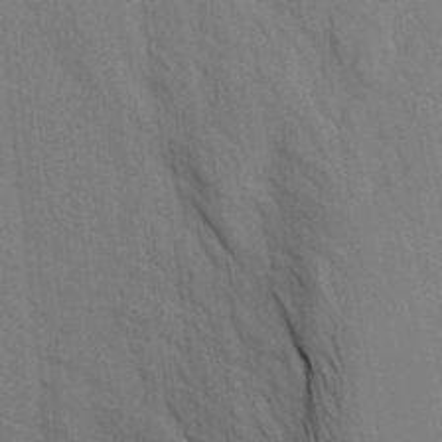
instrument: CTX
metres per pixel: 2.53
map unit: Aa
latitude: 19.8772
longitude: -143.5371
